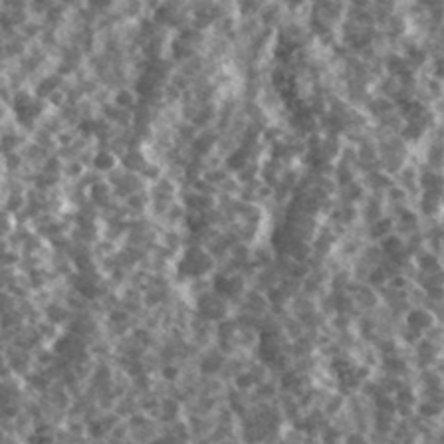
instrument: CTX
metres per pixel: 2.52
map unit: Ave
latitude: 40.1011
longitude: -106.0255
